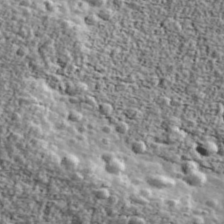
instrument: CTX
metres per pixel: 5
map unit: Ave
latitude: 42.6491
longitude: -111.0648
